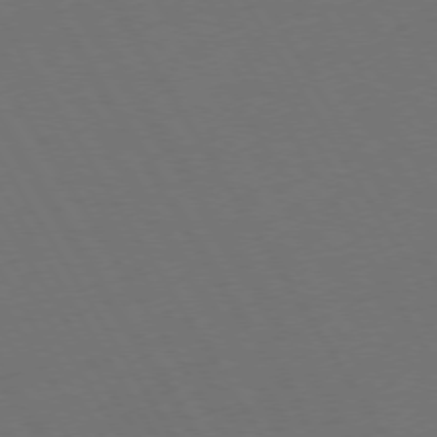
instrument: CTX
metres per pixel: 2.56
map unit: Hpe
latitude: 73.5183
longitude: -127.8583
